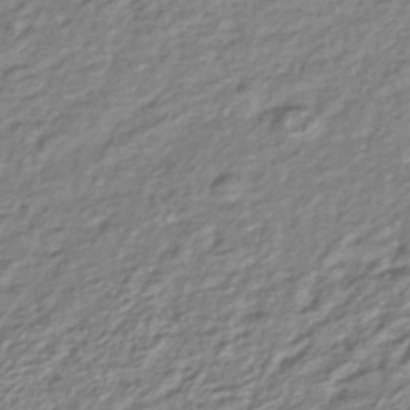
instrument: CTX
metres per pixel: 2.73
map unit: lHb
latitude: -41.7855
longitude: 74.9731
